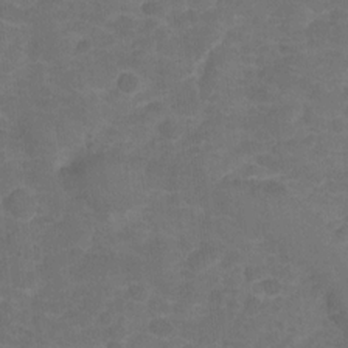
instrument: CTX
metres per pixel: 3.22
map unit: Hto
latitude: 5.0836
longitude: -31.4049
